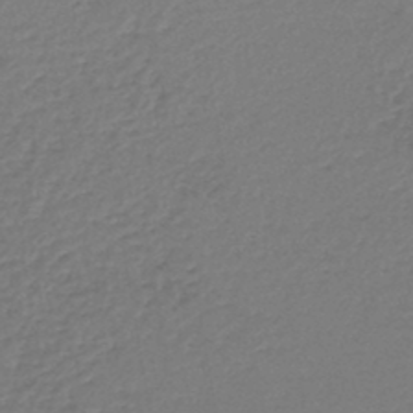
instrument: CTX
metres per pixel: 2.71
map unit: lHb
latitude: -45.6911
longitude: 63.0675
